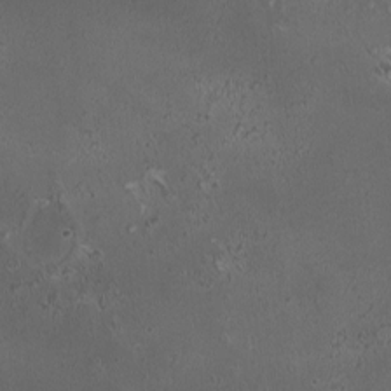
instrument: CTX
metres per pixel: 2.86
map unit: HNhu
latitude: 6.0633
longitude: 10.0472
